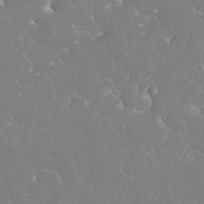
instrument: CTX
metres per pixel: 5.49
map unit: eHh
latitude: 34.8569
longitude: -63.9717
